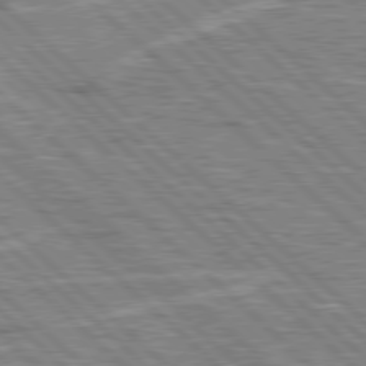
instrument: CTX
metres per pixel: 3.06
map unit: Hpe
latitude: 78.1389
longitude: -156.9324
